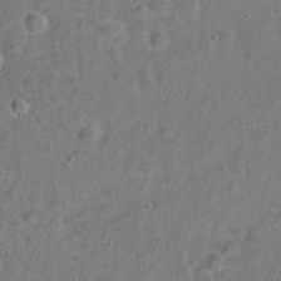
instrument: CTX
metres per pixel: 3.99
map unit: Hto
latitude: 22.1956
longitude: -46.8002
